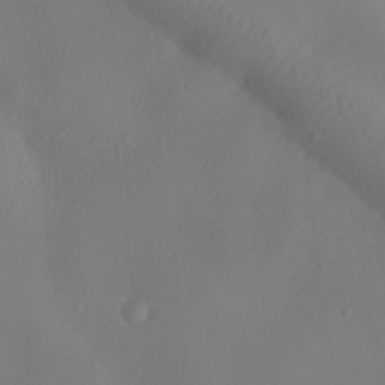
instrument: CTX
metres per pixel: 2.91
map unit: lHvf
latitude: 21.9528
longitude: 141.6911
